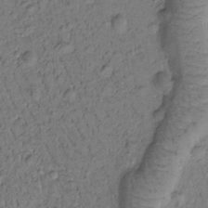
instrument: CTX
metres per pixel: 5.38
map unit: Htu
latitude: -2.7841
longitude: 173.2187
